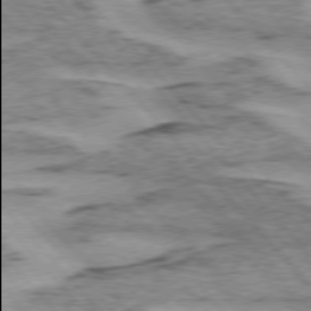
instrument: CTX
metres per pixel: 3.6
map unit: lApd
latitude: 75.4993
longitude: -77.9906
